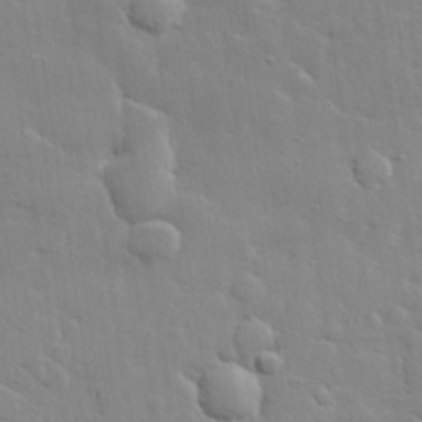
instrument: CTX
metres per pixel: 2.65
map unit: lHvf
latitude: 32.0255
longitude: -88.2901
